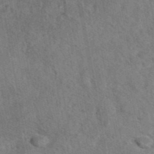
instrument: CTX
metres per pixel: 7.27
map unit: eAb
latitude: 43.0270
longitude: 109.4076
